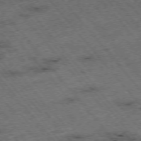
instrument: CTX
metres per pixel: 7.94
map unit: Hpe
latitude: -75.8612
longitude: -18.2144
